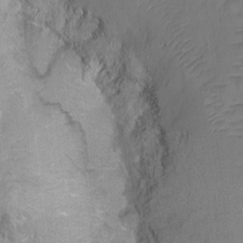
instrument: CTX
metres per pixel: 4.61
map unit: Ht
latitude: -9.1431
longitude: -36.3279
